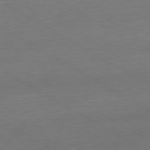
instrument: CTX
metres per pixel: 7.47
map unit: Ap
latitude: -79.6533
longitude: -63.4616
